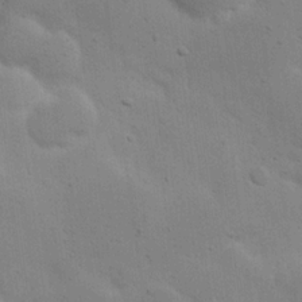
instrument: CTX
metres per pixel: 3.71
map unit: eHh
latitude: 20.4790
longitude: -62.4601
